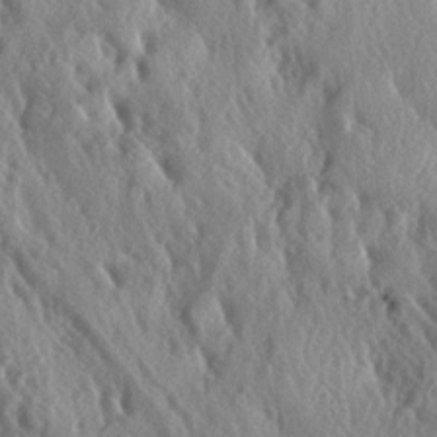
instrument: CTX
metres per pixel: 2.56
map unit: lAa
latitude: -5.3887
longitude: -125.0836
